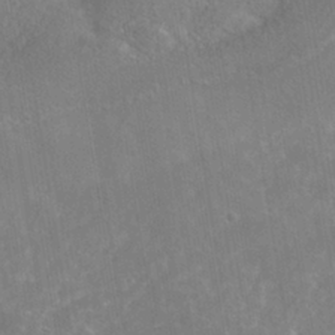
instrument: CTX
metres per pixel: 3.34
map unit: Nhe
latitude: -40.8597
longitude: -100.9892
